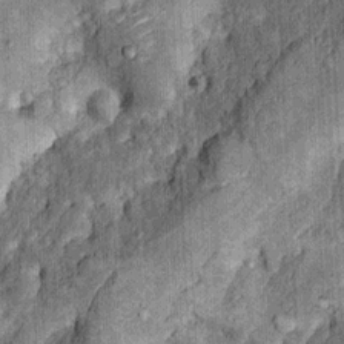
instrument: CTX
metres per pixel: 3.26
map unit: Nhu
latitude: 5.4615
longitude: -23.8016
